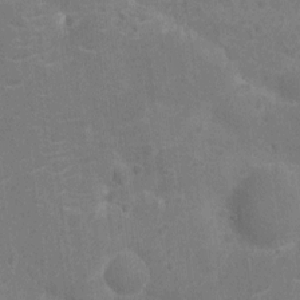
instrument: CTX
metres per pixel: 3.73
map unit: Nhu
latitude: -14.6141
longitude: -25.0458
